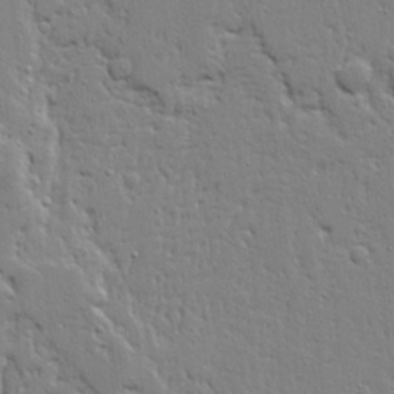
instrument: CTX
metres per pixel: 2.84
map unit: Ave
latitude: 20.4412
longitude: -127.6316
